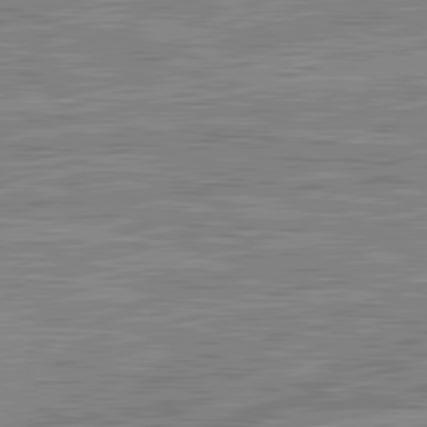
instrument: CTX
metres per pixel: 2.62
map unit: lApd
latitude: 82.3656
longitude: 138.7841
